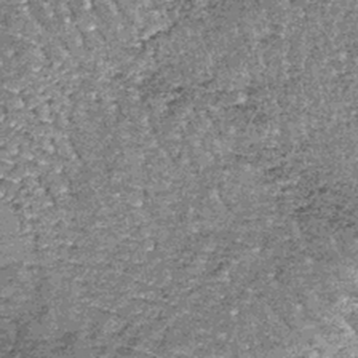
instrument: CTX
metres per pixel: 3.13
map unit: lHb
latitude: -39.5210
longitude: 67.1243
